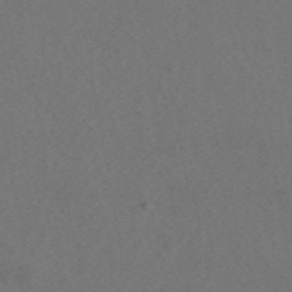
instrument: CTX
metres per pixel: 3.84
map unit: ANa
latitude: 43.8394
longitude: 27.1242
